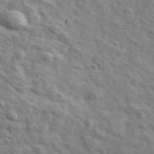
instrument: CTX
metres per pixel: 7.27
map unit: Ave
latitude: 41.7827
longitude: -108.0255
